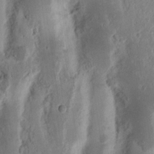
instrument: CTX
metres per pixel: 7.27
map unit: Nhu
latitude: 16.2900
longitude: -74.1389
